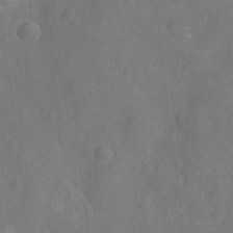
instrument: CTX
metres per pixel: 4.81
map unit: Nhu
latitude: -13.2187
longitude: -24.8002
